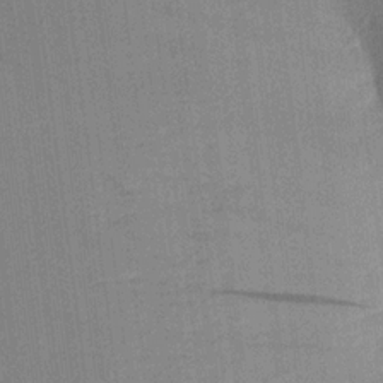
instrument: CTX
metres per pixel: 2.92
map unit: Aa
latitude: 21.3293
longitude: -140.8380
